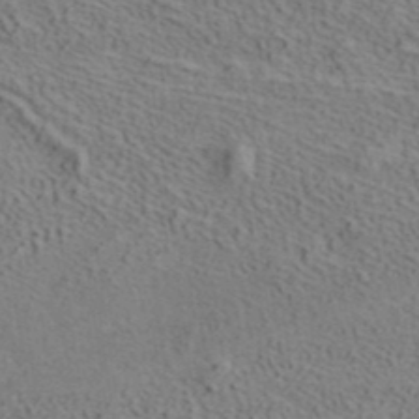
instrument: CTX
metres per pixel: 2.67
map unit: ANa
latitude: 39.3482
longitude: 20.2550
